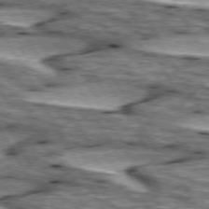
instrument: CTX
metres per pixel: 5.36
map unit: lApd
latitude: 74.3089
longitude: -55.8583
